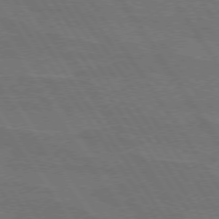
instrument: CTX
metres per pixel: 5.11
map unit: lApd
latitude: 74.4790
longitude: -56.3656
